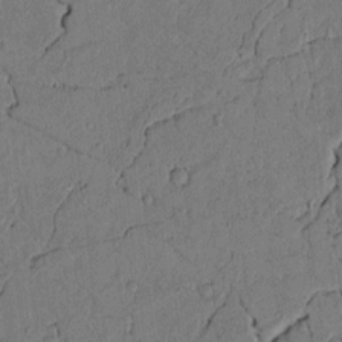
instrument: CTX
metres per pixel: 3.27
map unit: lAvf
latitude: 4.2522
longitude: 165.3699
